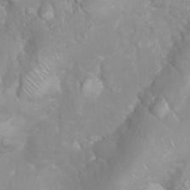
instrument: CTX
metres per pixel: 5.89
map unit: Nhu
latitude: 26.3467
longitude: -61.6694
